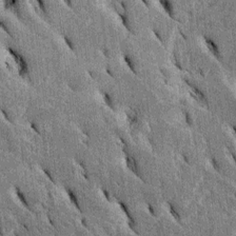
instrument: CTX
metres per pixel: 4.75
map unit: Htu
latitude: -2.7085
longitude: 151.6155
